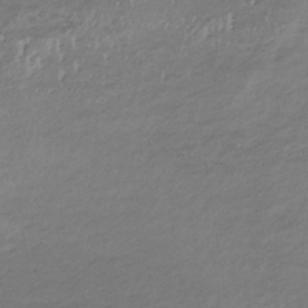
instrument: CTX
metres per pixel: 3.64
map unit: lHb
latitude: -34.4818
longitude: 67.1998
